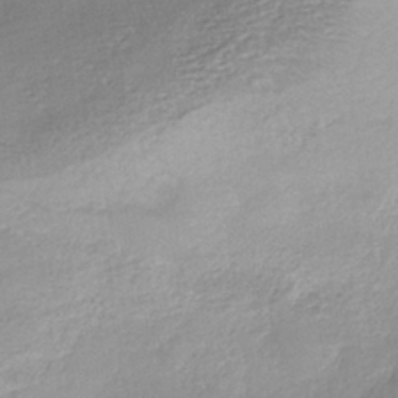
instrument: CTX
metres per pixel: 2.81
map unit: eHh
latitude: -39.5399
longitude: -28.7624
